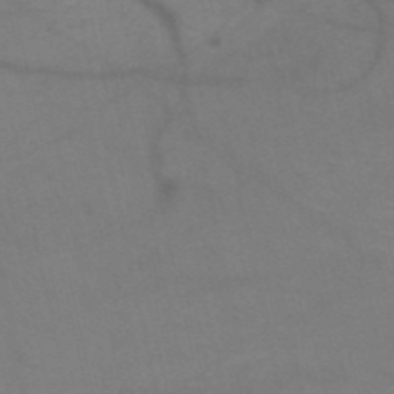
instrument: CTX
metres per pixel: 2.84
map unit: HNb
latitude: -51.5210
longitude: -42.9325
